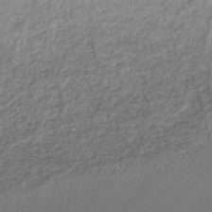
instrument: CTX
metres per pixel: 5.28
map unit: HNhu
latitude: -44.6896
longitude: 95.1620
